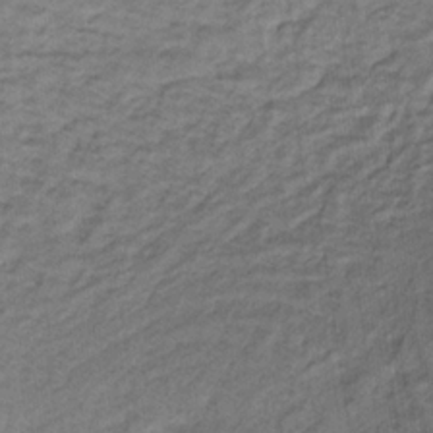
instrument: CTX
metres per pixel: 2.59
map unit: lHb
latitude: -32.9542
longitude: 65.2754
